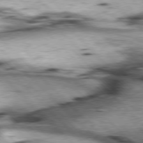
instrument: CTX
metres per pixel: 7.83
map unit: lApd
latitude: 77.0836
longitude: -50.5167
